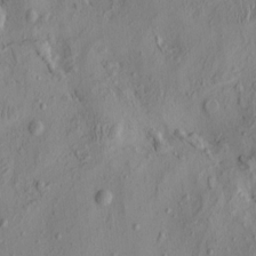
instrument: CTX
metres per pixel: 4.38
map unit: eHh
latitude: -1.0676
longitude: 17.1431
